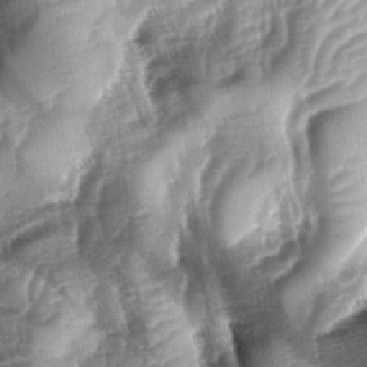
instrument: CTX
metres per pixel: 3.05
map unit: lAa
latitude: -4.7652
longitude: -127.7450
